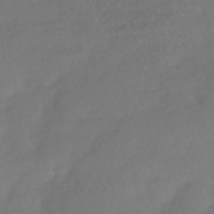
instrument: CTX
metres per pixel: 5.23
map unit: HNhu
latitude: -41.8044
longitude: 92.9164
